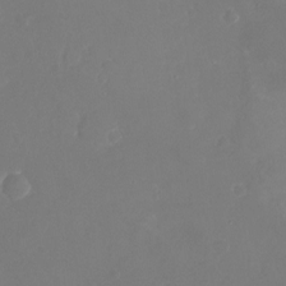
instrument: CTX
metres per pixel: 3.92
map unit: Nhu
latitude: -21.3698
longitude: -58.2712
